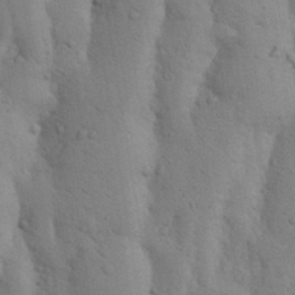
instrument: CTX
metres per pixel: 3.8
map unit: Nhu
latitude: 17.3671
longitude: -75.8394
